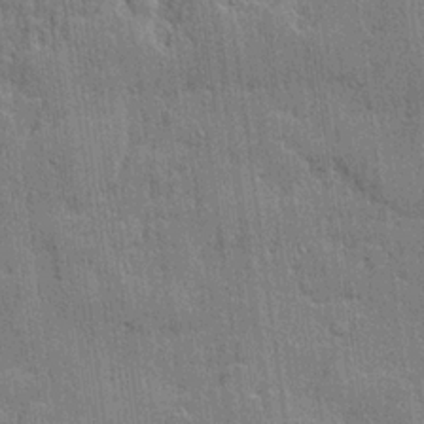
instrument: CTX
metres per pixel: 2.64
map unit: lHvf
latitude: 21.8773
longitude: 142.9919
